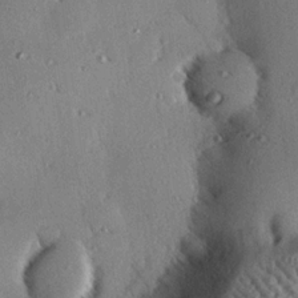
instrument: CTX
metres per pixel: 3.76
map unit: eHh
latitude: 22.8002
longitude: -90.1956
